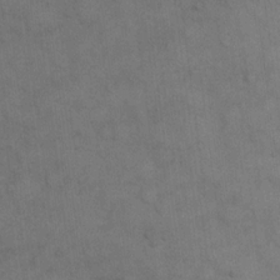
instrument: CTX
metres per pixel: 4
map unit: eHh
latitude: 15.3860
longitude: -62.6113
